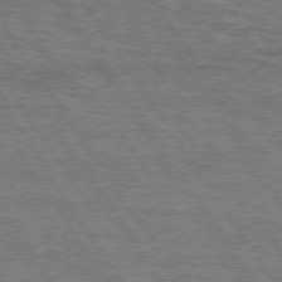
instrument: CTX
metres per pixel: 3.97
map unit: Hpe
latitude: 75.1781
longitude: -155.2726
